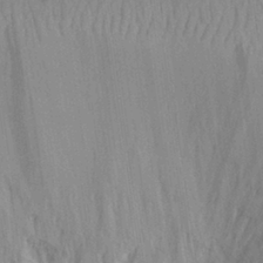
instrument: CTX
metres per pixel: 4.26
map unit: Aa
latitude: 28.0822
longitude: -145.9528
